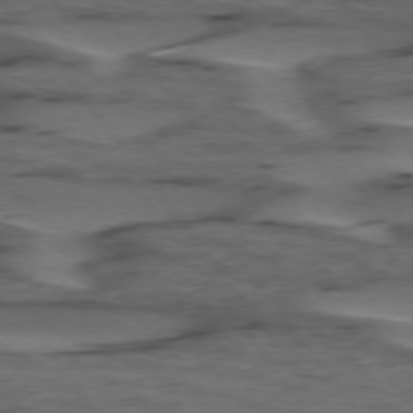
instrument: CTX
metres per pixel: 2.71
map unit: lApd
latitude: 75.8394
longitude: -70.4790
